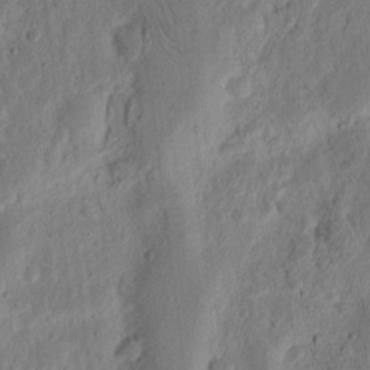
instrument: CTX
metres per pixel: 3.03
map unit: Ht
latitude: 12.2334
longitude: -74.9325
